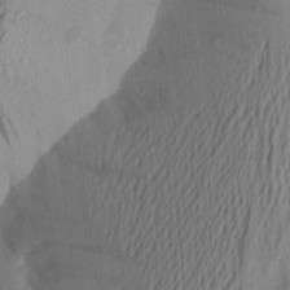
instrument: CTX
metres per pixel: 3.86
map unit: Aa
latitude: 21.8584
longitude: -148.7246
